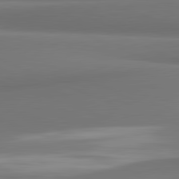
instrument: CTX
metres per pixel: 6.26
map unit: lApd
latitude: 81.9717
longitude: 171.6155
